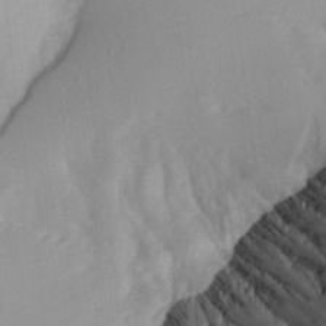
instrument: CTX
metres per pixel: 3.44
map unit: Aa
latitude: 20.6869
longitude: -145.0647
